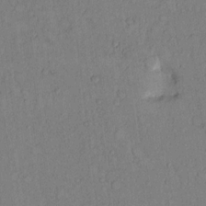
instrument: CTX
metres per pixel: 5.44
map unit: Hto
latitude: 8.9325
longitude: -58.3278
